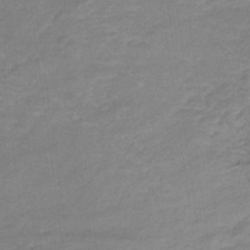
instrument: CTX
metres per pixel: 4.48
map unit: eHb
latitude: -32.7464
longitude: 68.5573
